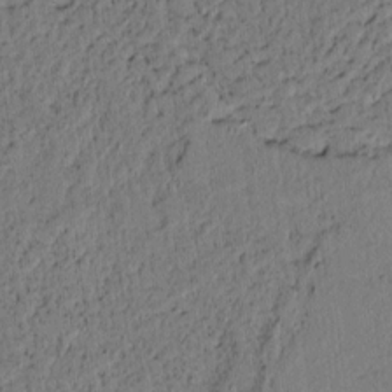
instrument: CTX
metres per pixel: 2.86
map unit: lAvf
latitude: 4.7624
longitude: 166.2739
